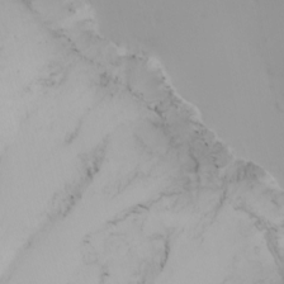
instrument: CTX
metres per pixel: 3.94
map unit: Nhu
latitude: -4.6707
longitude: -69.9339
